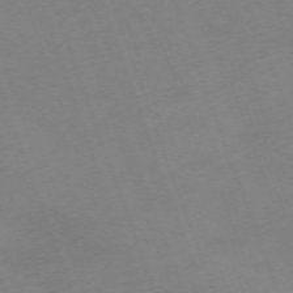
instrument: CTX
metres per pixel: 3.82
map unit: Nhu
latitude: -67.8422
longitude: 40.0283
